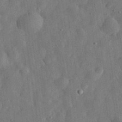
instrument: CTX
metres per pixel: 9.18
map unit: eHh
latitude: 31.7828
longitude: -75.6316
